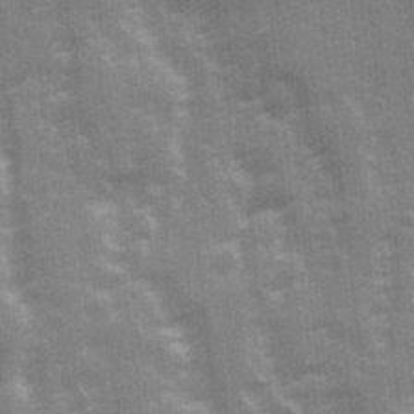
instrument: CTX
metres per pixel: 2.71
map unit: Ave
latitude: 21.7639
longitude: -133.4993
